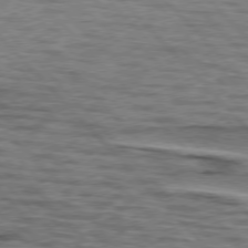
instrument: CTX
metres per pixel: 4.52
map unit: lApd
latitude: 76.6301
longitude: -72.3846
